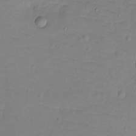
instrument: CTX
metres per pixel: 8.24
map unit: Ht
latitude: -9.1998
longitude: -35.9339
